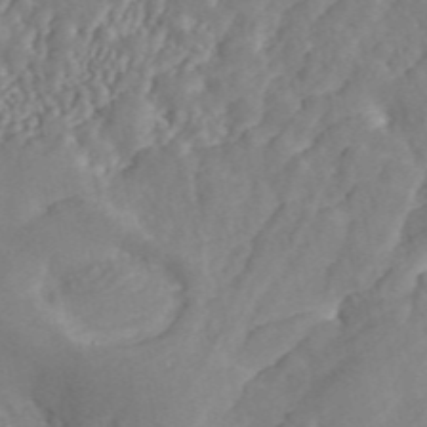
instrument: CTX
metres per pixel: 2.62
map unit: ANa
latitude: 46.7813
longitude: 49.8234
